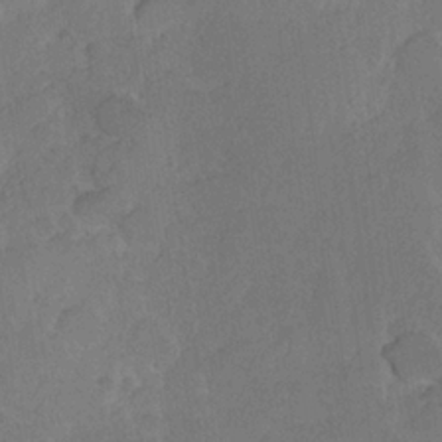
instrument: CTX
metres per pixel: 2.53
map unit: Hve
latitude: 24.1577
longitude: 145.1242
